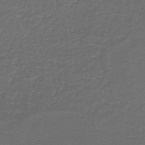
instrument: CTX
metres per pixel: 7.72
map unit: lHb
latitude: -43.8422
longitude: 56.8219
